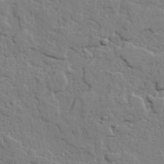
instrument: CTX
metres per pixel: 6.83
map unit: lAvf
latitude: 22.8947
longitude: -110.3845
